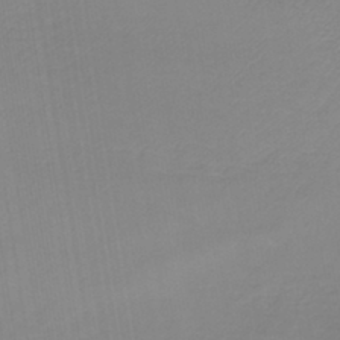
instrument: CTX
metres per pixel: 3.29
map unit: lHb
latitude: -41.8044
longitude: 71.0109
